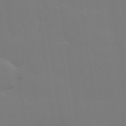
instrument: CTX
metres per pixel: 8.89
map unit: Hve
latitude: 26.9703
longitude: -91.6505
